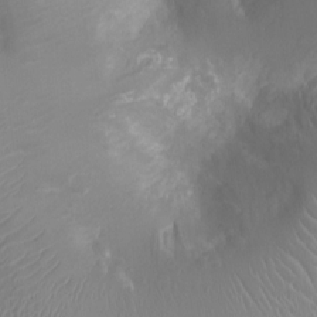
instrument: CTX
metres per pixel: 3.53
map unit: Ht
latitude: -3.7666
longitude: -16.5924
